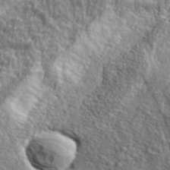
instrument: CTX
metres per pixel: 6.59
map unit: eHh
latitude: 36.1011
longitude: -80.6301
